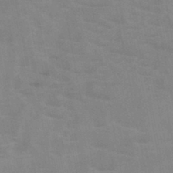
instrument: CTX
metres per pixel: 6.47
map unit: HNb
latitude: -47.1053
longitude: -47.3671
